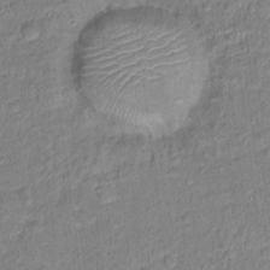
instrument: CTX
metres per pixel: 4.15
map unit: Hto
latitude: 14.5924
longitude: -39.0080
